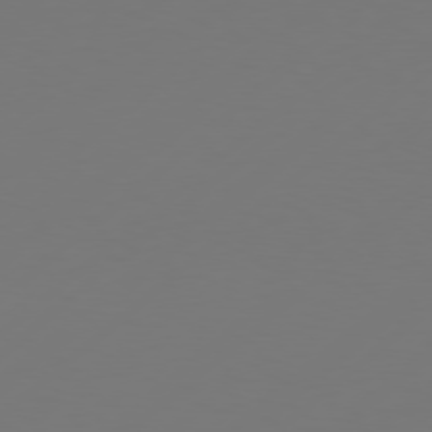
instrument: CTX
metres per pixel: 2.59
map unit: Hpe
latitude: 76.6301
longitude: -130.7625
